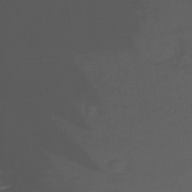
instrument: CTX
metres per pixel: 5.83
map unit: Ht
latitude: -14.9542
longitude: -48.8191
